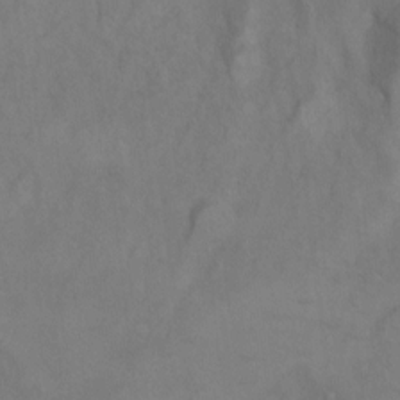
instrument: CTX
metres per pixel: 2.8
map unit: Hto
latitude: 6.3089
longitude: -35.8016
